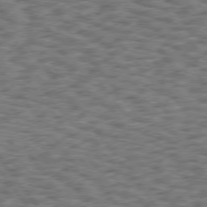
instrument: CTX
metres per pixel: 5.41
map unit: Hpe
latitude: 75.4993
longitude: -134.4790
